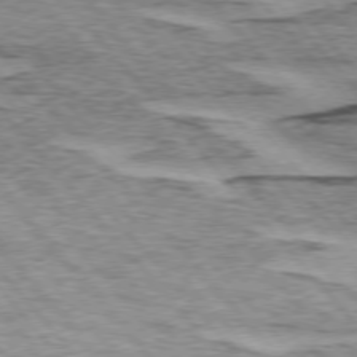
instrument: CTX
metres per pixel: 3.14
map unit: lApd
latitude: 74.9892
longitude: -77.6882
